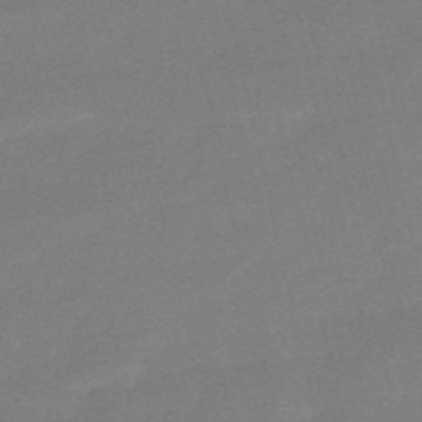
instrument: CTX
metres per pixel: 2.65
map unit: HNb
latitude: -55.5966
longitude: -40.8946
